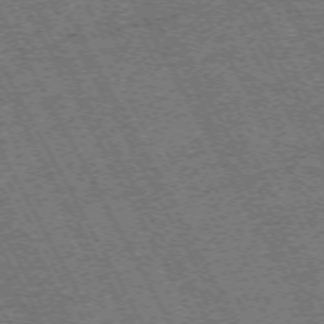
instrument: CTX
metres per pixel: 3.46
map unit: Hpe
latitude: -71.9178
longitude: 11.1431
